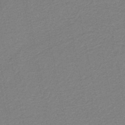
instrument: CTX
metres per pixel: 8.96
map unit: HNb
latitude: -38.4440
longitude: 54.6141
